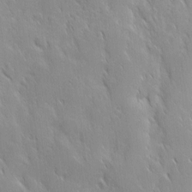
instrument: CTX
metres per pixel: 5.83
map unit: Ave
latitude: 9.6883
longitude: -103.7827
